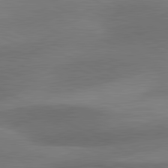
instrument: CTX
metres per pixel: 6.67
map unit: lApd
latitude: 81.0458
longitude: 124.6140
